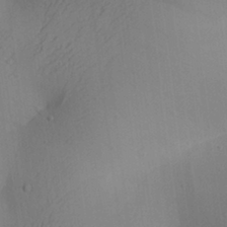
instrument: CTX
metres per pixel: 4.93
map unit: Aa
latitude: 30.2334
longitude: -140.5356
